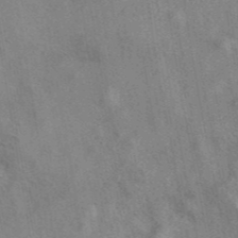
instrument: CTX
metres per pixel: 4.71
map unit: eAb
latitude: 41.7260
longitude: 110.3873
